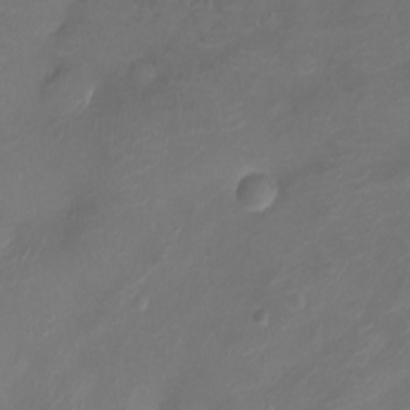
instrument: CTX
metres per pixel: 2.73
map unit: Nhu
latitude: -10.1039
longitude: -20.2712
